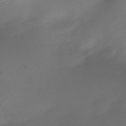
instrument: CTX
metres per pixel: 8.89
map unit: Nhe
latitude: -19.3510
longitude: 145.0864
